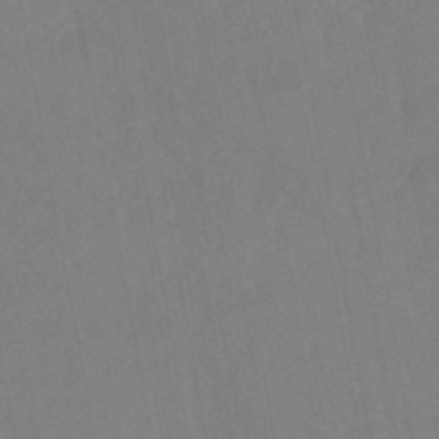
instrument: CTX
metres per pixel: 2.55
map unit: HNhu
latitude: -46.5007
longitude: 93.2943
